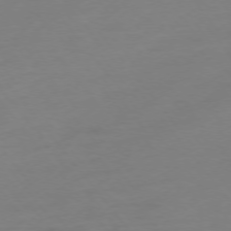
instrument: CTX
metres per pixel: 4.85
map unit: Hpe
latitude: -75.8234
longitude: -15.8206
